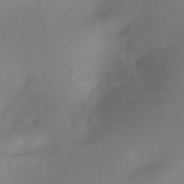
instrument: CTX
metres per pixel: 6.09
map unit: Ht
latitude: -9.5021
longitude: -46.6680
